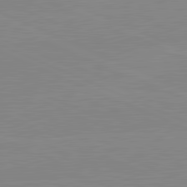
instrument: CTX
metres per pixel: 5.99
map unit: lApd
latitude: 81.6316
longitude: -156.5356
